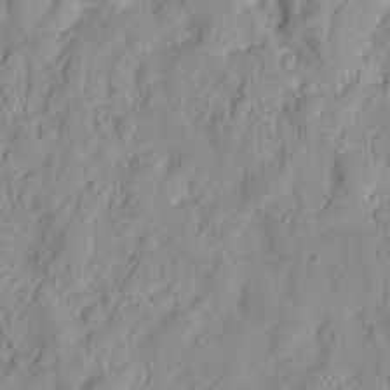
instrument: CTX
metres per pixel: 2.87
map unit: eHh
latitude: 8.1200
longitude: -75.1214
